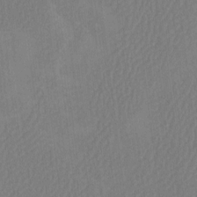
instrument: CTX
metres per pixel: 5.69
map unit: HNhu
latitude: -2.5006
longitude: 13.0487
